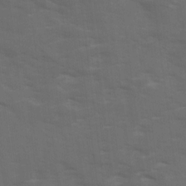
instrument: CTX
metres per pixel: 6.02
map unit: Ave
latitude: 18.6490
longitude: -130.6302
